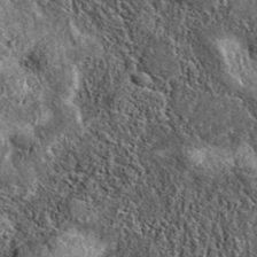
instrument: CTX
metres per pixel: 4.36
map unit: eAb
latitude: 37.3670
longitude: 109.3887
